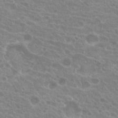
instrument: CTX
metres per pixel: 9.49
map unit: Hto
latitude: 20.9892
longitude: -40.6301
